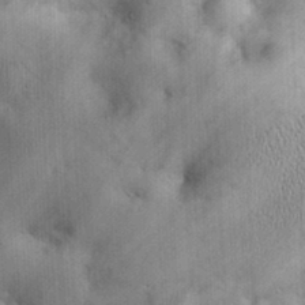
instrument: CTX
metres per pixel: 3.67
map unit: eHh
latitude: 26.0822
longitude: -65.4237
